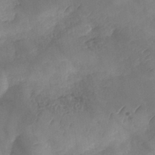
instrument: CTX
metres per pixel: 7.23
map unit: Nhe
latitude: -37.7855
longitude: -146.9703
